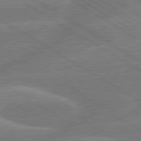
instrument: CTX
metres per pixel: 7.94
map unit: lApd
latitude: 79.8017
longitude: -131.4238
